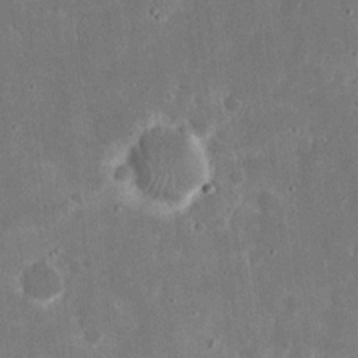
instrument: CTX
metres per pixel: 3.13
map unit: eHh
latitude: 16.9703
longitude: -73.0270
